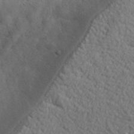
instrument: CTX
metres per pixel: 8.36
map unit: lHvf
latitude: 38.3089
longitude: -87.2915
